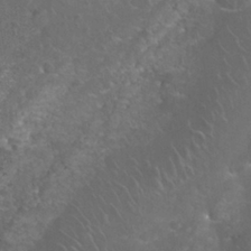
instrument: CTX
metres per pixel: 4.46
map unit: Nhu
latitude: 27.4049
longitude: -61.1403
